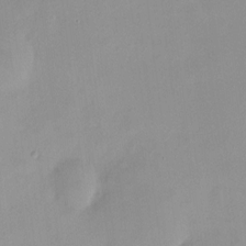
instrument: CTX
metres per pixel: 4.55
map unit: HNhu
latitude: 6.1767
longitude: 8.0661
